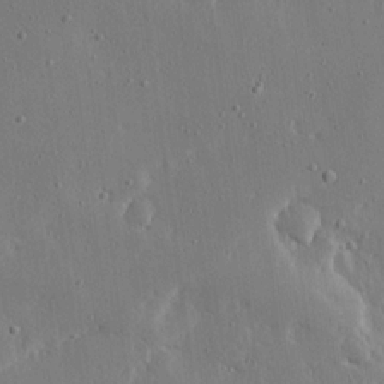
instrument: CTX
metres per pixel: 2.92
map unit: Ave
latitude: 16.6868
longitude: -139.1025
